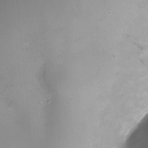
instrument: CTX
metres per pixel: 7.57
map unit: Nhe
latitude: -19.5777
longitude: 144.9542
